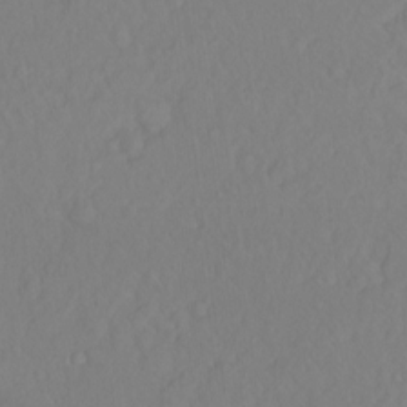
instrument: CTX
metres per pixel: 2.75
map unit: Hto
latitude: -8.0661
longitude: -46.8191
